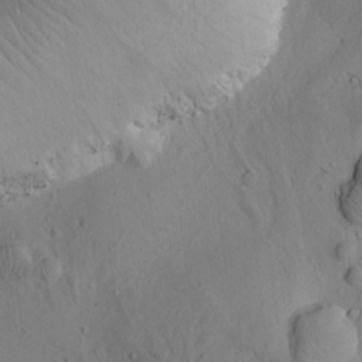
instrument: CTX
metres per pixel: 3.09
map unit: Htu
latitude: 1.8016
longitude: 176.8597
